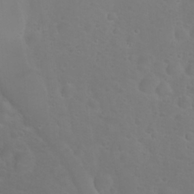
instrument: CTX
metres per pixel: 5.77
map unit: Nhu
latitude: 23.6505
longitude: -62.3656
